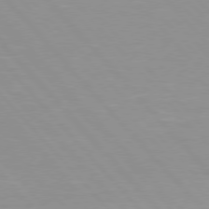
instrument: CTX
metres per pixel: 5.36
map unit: Hpe
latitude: 76.4412
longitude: -155.2537
